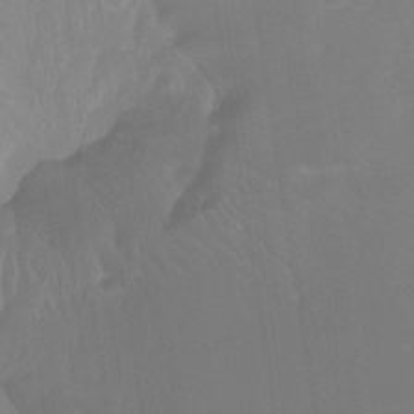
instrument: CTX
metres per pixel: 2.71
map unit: Htu
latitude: -15.7856
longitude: -46.2145
